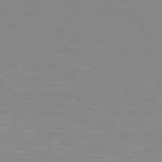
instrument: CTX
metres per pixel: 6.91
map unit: Hpe
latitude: 78.7624
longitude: -173.2348
